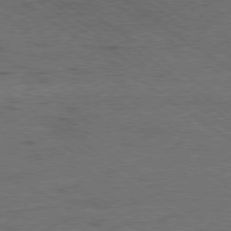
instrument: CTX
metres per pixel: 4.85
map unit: Hpe
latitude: -79.2942
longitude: 9.4643
